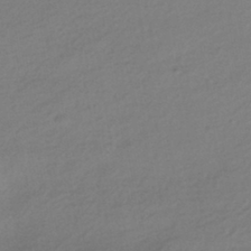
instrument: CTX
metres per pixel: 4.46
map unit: HNhu
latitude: -42.3306
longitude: 95.8233
